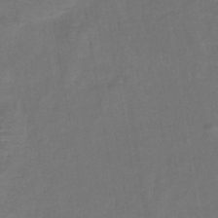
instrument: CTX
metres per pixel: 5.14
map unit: lHb
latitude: -42.8785
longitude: 81.6155
